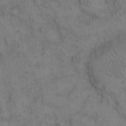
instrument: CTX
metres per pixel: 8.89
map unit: eHh
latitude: 15.1404
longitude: -63.1215
